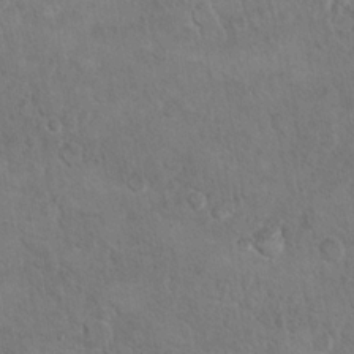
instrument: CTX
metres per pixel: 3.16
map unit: Hto
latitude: 10.0255
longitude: -35.8772
